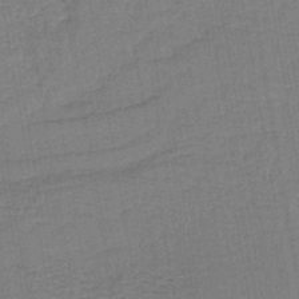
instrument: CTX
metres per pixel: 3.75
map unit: lHb
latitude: -41.8800
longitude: 60.9920
